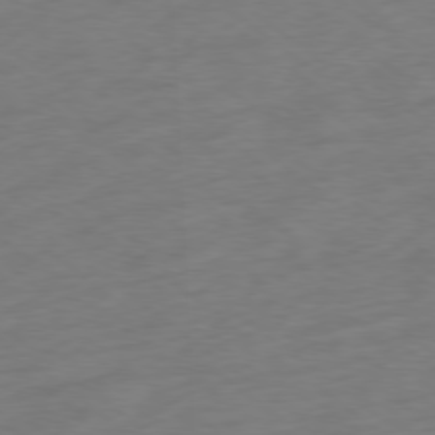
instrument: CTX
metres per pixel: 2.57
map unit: Ap
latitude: -78.6707
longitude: -68.6869
